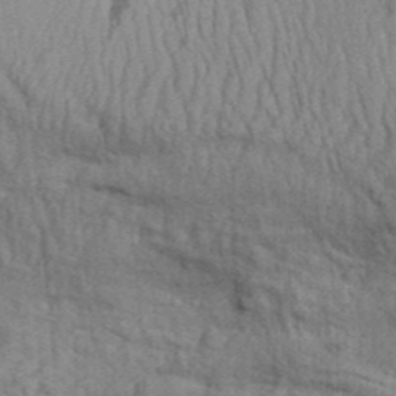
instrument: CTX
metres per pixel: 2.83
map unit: Aa
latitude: 30.5735
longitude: -135.0080
